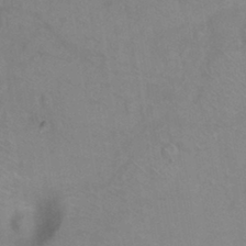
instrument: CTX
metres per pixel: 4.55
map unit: Ht
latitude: -0.4440
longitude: -33.0647
